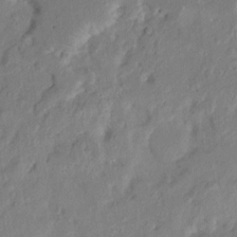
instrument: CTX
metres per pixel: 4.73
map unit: HNhu
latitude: 7.4804
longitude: -3.4804
